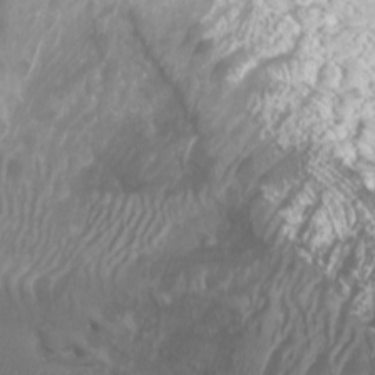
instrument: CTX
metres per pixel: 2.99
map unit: Htu
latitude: -6.1228
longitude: -74.9892
